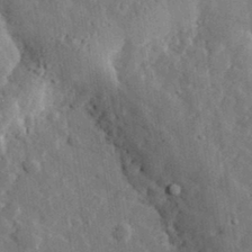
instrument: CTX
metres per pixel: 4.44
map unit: lHvf
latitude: 32.7057
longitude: -82.9513
